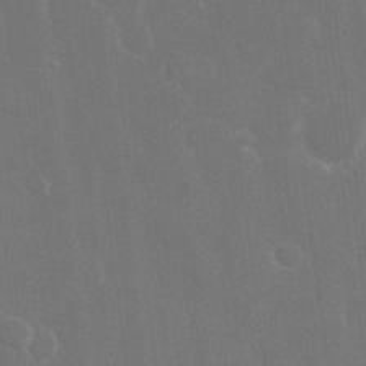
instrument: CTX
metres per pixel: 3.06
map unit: eHh
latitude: 15.6883
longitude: -72.4790
